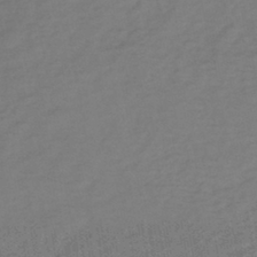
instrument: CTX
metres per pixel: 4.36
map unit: lHb
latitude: -39.7289
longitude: 72.4629
